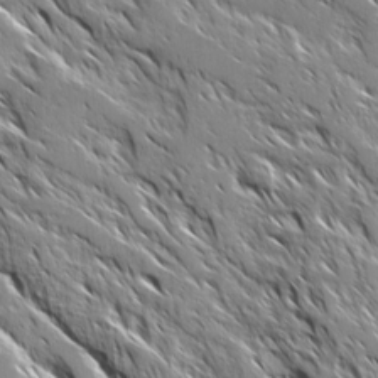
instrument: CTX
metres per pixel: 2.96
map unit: Ave
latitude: 17.1781
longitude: -129.7638
